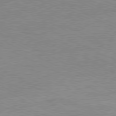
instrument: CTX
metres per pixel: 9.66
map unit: Ap
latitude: -80.9731
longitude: -85.2348
